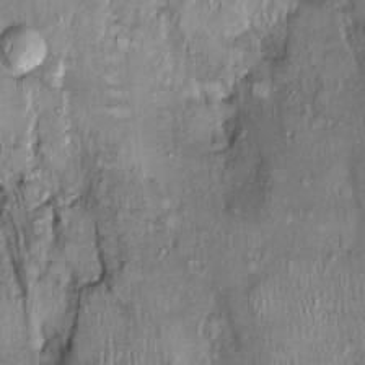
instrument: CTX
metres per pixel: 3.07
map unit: Nhu
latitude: -0.1795
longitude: -14.6302
